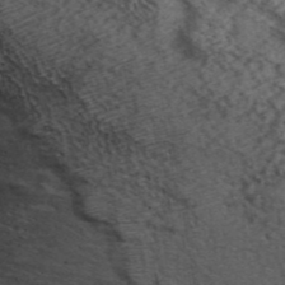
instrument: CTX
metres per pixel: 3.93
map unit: ANa
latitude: 42.1011
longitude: 54.9353
